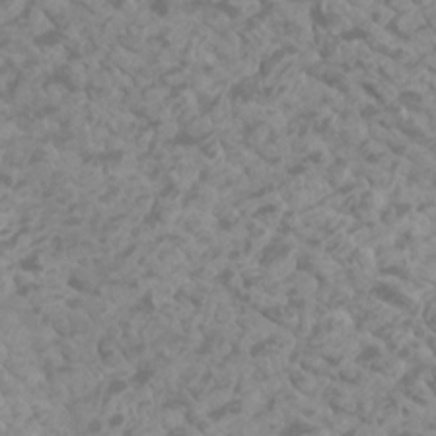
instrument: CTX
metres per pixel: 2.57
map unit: Htu
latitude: 2.2711
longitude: -21.0648
